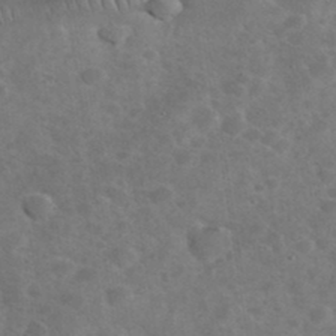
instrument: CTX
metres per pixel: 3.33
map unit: eHh
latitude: 36.3845
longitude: -66.1388
